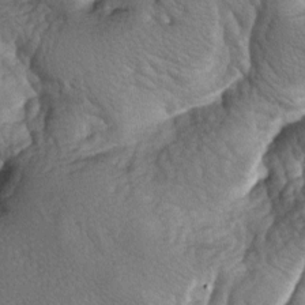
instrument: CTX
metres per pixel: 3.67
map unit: lAa
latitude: -6.5762
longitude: -125.9150
